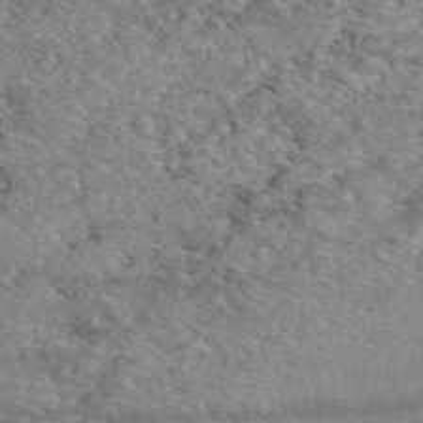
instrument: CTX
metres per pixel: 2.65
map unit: eAb
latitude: 49.7828
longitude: 108.8786
